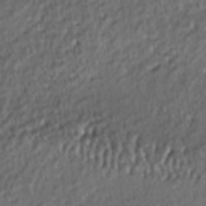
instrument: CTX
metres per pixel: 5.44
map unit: lAa
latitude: -5.8233
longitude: -124.9892
